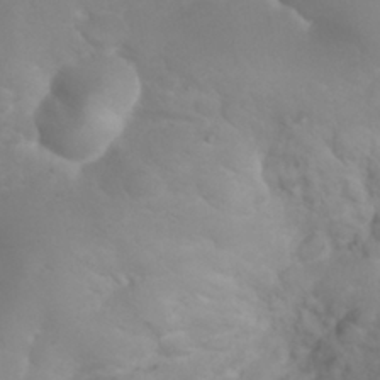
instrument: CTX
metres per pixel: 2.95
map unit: eHh
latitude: 30.9136
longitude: -65.4048
